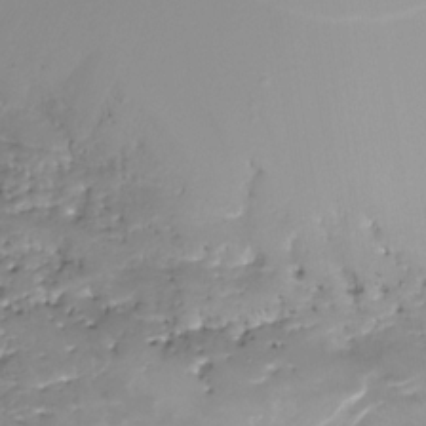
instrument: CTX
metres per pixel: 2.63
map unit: Nhu
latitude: -28.9731
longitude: -65.1403
